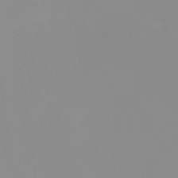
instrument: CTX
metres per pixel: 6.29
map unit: Nhu
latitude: 31.1026
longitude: -57.6693
